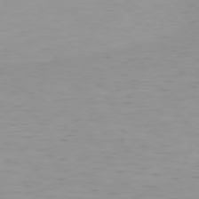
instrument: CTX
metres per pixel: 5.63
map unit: Hpe
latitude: 74.4601
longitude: -124.7057
